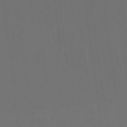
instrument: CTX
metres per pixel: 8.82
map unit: Nhu
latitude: 23.9717
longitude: -63.2159
